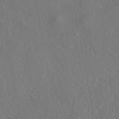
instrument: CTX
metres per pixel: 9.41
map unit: eAb
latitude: 42.7435
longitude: 104.8030
